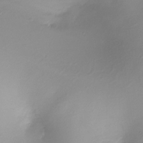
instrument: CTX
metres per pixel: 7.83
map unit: Nhe
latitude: -31.5777
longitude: -116.8758
